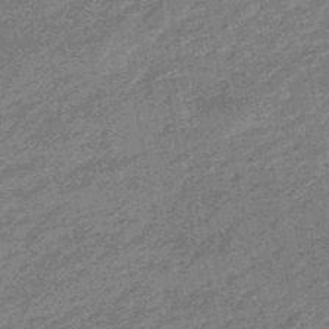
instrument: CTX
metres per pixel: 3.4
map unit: eHb
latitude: -48.1606
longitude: 84.5762
